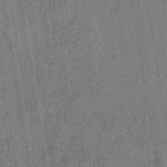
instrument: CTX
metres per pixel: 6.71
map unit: eHb
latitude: -35.2187
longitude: 81.3888
